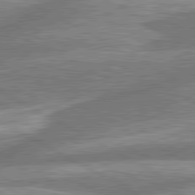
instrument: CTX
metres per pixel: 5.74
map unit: lApd
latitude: 81.0458
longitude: -165.9150
